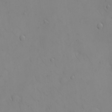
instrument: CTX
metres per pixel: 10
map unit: eHh
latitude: -9.4454
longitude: -65.9906
